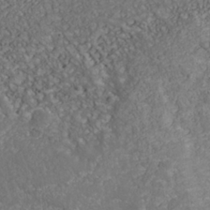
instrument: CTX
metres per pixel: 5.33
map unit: Nhu
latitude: -39.5210
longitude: -83.4237
